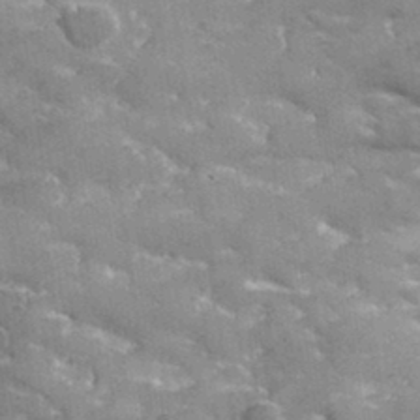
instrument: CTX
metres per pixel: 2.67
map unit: lHvf
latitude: 35.1025
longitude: -91.8583
